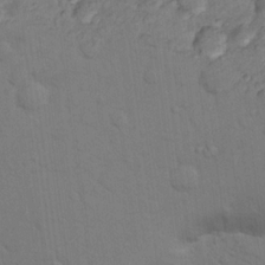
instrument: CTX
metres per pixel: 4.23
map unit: Hto
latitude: 15.0270
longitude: -30.4223
